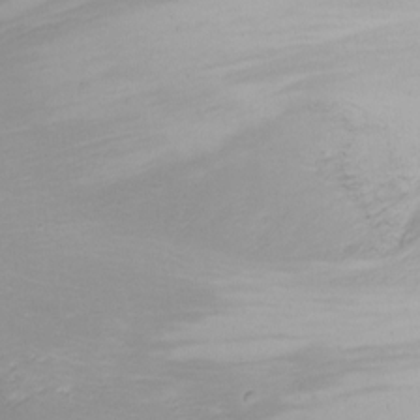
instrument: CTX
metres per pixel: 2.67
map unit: Nhu
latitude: -7.4832
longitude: -70.5168
